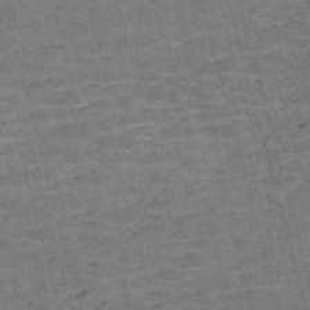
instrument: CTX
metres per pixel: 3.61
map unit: Nve
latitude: -58.9541
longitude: 64.8219
